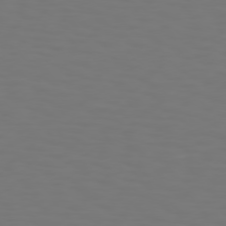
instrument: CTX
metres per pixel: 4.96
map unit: Hpe
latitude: 74.6113
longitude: -123.6505
